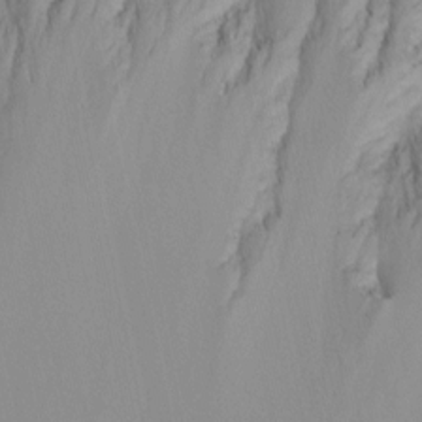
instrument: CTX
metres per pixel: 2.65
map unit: Nhu
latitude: -13.4077
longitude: -65.5749
